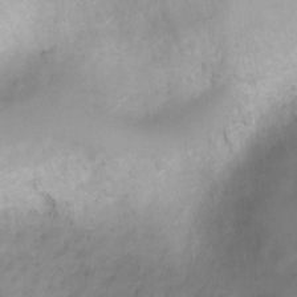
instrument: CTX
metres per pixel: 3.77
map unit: Ht
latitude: -0.7275
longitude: -18.8380
